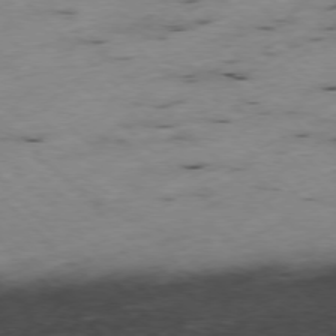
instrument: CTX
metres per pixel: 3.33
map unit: Ap
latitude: -77.2754
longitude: -60.9513
